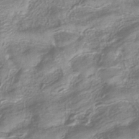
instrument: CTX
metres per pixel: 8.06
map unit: eHb
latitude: -40.4251
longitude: 78.8975
